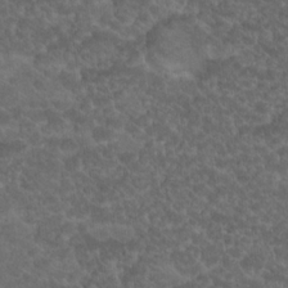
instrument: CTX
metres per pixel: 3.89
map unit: Hto
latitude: 19.5371
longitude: -35.6882
